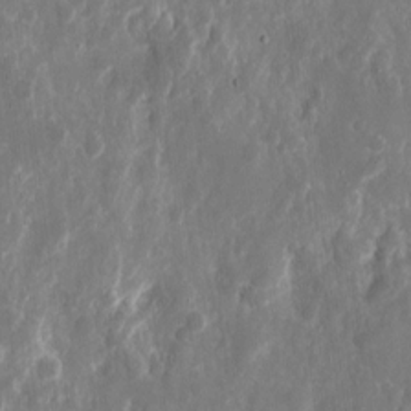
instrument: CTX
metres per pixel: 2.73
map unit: eHh
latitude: 10.2901
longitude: -72.0633
